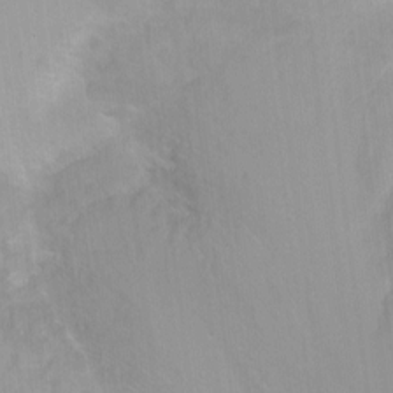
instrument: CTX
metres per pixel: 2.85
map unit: Nhu
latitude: -8.0283
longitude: -42.1200
